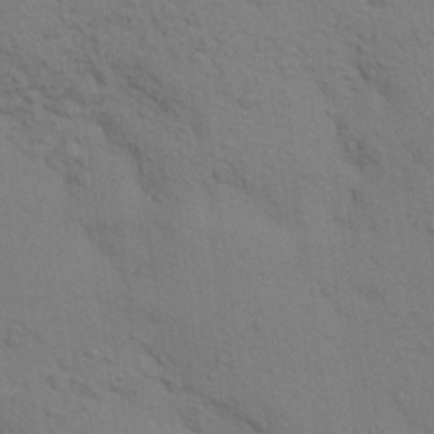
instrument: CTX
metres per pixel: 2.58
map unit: Aa
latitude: 23.5749
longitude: -148.4979
